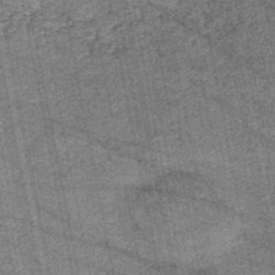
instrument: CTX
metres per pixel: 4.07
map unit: HNb
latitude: -44.9920
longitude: 53.4265
